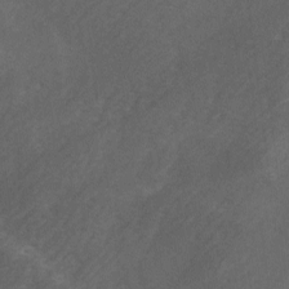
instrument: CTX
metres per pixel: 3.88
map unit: Ave
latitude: 1.7449
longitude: -111.6505
